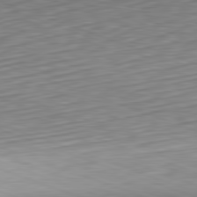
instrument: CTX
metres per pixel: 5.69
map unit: Hpe
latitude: -82.4062
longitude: 15.8612
